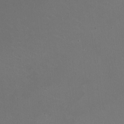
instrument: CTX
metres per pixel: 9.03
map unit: HNhu
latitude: -1.8423
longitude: -0.5545
